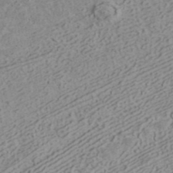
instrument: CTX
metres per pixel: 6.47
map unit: ANa
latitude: 41.5371
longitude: 30.4251
